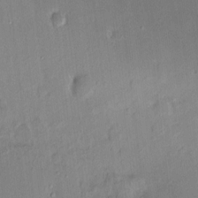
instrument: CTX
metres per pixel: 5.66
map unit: HNhu
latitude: 6.3845
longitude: 7.6344
